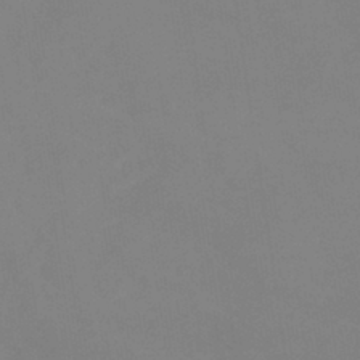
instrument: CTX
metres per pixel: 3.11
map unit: eHb
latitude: -38.1795
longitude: 75.3132
